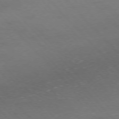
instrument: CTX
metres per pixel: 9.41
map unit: Ap
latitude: -76.9731
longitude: -61.1214
